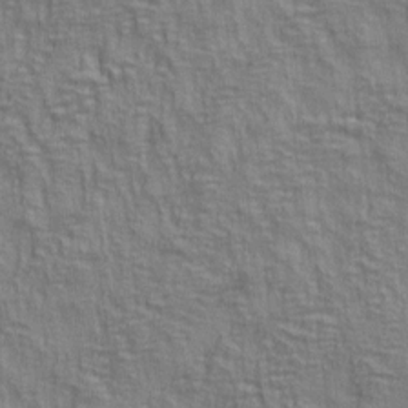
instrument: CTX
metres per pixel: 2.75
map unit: lAa
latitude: 5.1592
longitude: -114.6112
